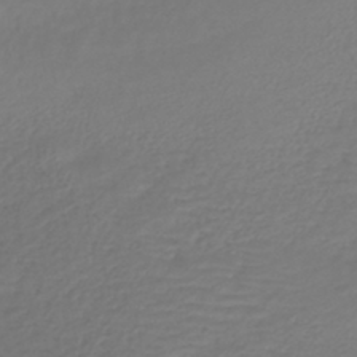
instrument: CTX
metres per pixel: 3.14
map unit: lHb
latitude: -42.7463
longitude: 70.0094
